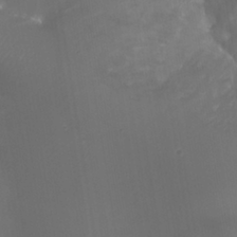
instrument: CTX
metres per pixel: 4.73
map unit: Nhu
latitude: 25.5560
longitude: -57.3292
